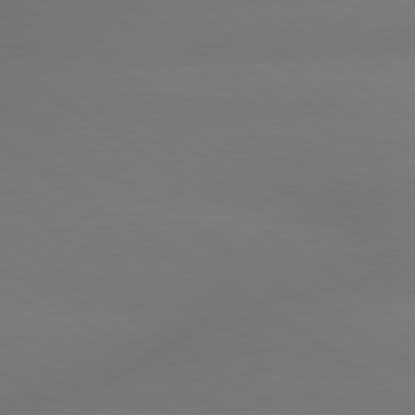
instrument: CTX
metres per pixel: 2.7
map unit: lApd
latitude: 79.5371
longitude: -151.8772
